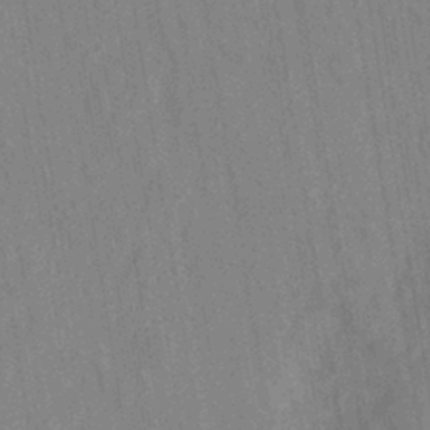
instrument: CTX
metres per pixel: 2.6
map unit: eHh
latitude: -39.8611
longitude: -26.6869
